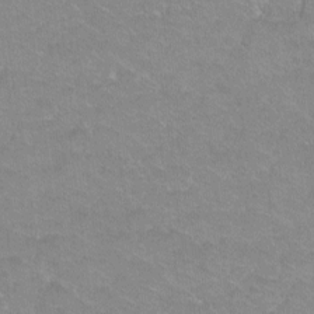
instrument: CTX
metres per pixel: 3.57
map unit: Hto
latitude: 2.2900
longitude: -32.8002
